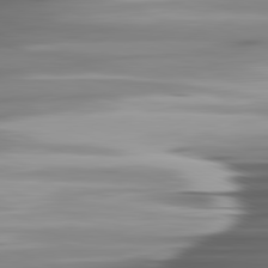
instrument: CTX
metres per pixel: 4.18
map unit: lApd
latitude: 81.8961
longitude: -140.6490
